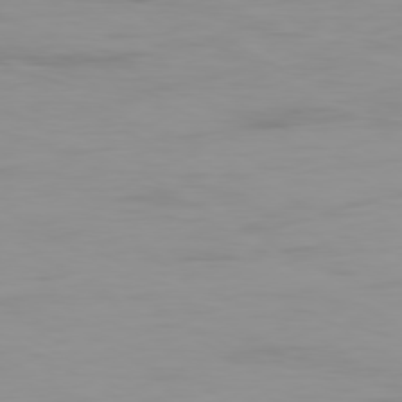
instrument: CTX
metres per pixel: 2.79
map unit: Ap
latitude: -79.5588
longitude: -77.1403
